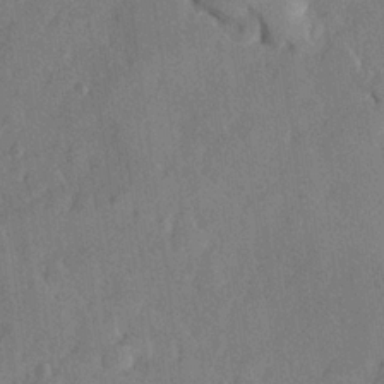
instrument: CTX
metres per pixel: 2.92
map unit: lHvf
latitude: 23.0269
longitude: 145.1431
